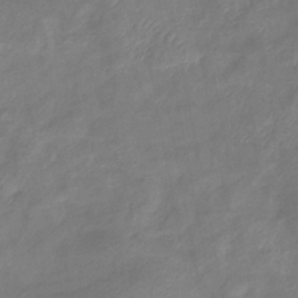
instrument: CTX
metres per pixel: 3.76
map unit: eHb
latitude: -37.5777
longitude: 76.4062
